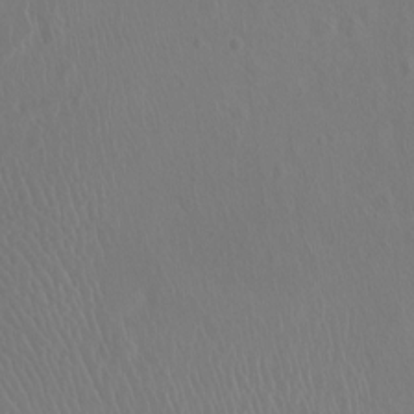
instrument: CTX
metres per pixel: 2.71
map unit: Ht
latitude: -1.7667
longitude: -17.5560
